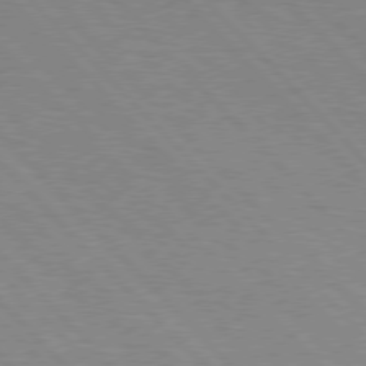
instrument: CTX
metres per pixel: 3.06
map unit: Hpe
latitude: 76.5168
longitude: -126.8380
